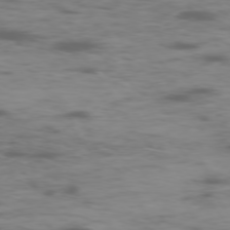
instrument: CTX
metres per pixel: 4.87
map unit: Ap
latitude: -76.7841
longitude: -69.5749
